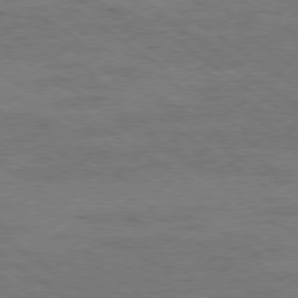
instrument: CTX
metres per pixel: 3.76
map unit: Ap
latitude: -79.3131
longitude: -98.8946
